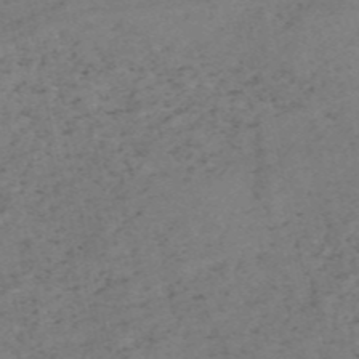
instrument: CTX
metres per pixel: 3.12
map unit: HNb
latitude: -55.0109
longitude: -47.7261
